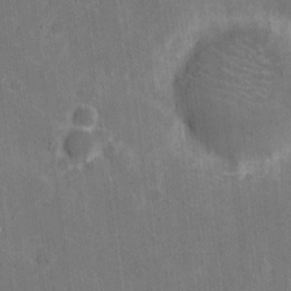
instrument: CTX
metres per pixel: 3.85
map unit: eHh
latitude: 6.4790
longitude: -67.0647
